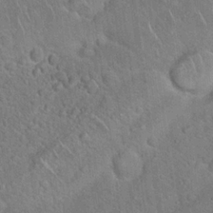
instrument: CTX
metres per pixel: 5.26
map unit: Hto
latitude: 19.2915
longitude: -51.0080
